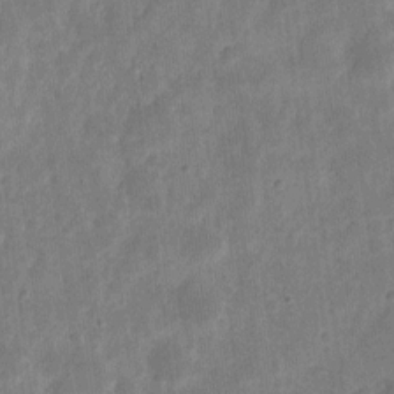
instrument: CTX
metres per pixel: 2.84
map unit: eHh
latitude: 7.8394
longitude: -71.2348
